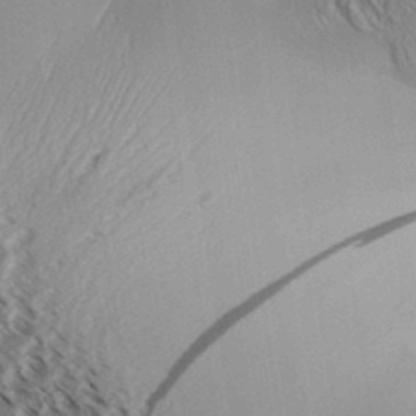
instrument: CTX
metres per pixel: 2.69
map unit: Aa
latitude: 32.1956
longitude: -137.7072
